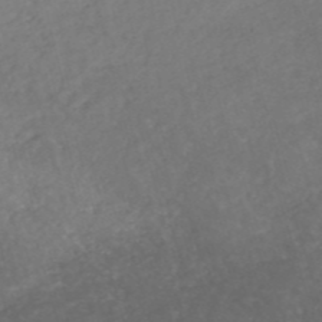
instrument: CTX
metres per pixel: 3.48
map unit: HNhu
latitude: -47.4643
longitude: 28.0850
